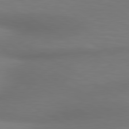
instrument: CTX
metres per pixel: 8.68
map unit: lApd
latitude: 80.4412
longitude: 120.1417
